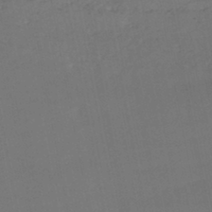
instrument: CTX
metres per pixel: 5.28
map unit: HNhu
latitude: -43.3509
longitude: 101.8233
